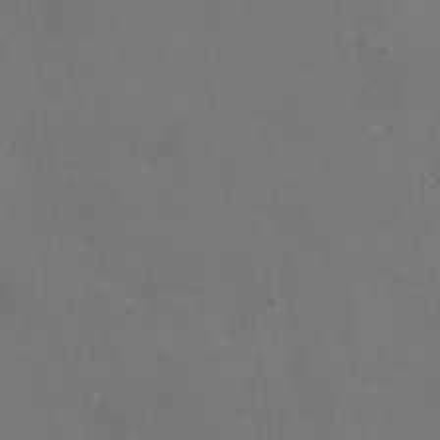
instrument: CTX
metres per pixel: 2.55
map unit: Nhu
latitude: -28.4440
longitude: -66.6112
